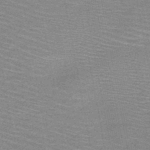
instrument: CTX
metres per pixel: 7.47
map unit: HNb
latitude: -48.0661
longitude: -45.4237
